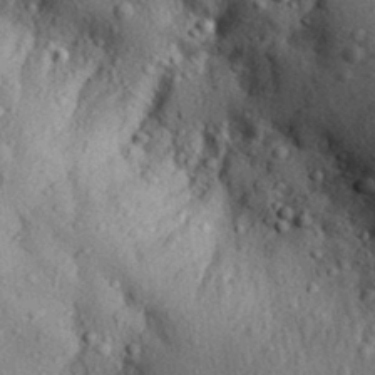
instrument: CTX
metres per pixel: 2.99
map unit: Aa
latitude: 30.0633
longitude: -136.6302
